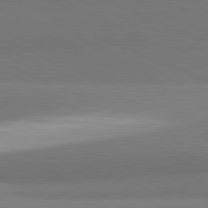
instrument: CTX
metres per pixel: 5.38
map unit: lApd
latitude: 82.0255
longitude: 151.2565
